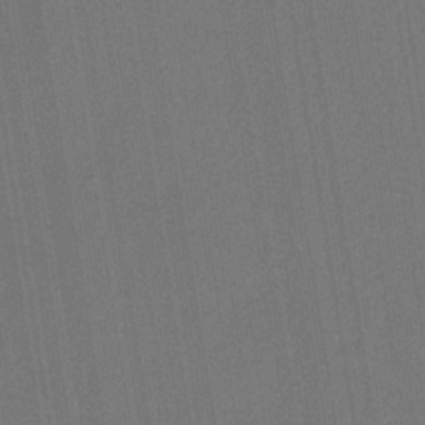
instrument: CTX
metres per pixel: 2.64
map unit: HNb
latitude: -35.8611
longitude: 55.1809
